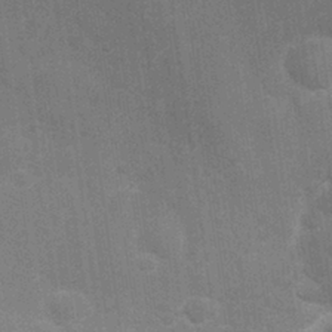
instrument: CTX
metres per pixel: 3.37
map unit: Nhu
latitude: 26.8569
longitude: -64.1956
